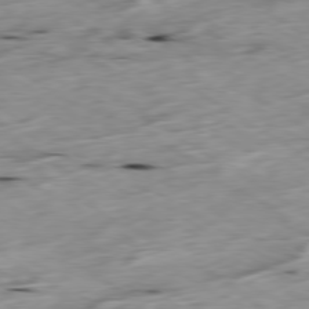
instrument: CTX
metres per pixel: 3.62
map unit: Ap
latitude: -79.8044
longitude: -88.9703
